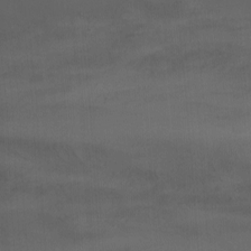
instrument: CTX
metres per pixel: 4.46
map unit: Nhu
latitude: -13.5210
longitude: -56.7813
